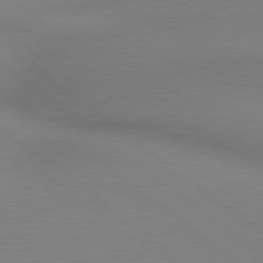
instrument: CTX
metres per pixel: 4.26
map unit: lApd
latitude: 79.0270
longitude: 179.8989
